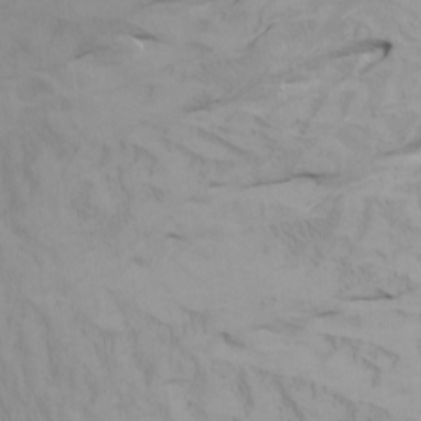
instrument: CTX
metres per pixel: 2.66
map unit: Htu
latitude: -7.3887
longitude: -68.0255
